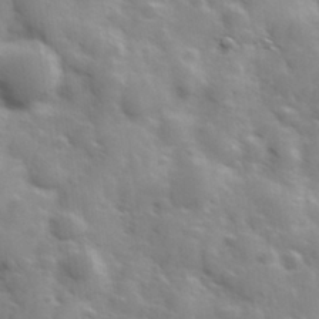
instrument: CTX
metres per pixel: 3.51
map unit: Hve
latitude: 31.3671
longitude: 150.2550
